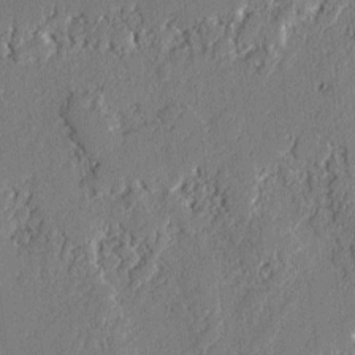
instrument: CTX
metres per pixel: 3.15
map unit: lAvf
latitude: -2.1605
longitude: -107.9906
